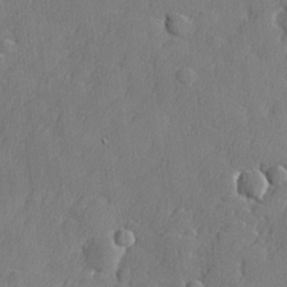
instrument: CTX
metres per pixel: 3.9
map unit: lHvf
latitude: 23.8394
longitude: 141.7100
